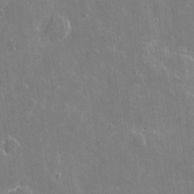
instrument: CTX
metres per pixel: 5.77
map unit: eHh
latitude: 8.8380
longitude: -70.1578
